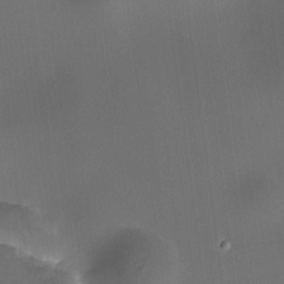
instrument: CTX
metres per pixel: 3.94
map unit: HNhu
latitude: 9.8395
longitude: 9.7289
